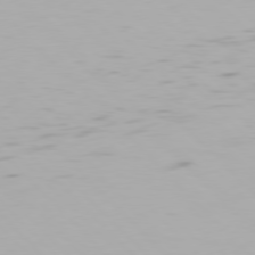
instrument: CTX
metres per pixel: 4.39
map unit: Hpe
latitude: 76.8569
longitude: -171.0269
